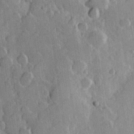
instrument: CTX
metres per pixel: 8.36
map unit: Hve
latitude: 23.4615
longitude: 147.7855
